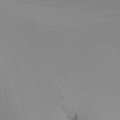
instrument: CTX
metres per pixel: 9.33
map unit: Ht
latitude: -15.5210
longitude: -49.3860
